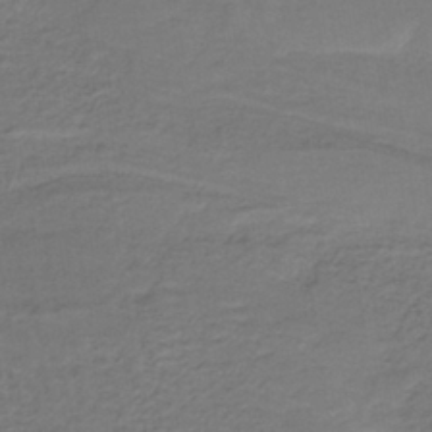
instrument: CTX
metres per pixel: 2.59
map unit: lHb
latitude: -38.6708
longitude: 57.9556
